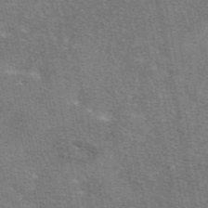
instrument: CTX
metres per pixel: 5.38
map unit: eAb
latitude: 48.5168
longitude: 116.6140
